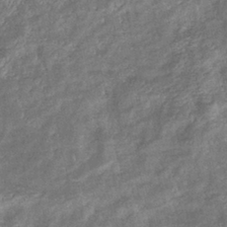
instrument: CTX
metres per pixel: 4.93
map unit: eHb
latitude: -38.7085
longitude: 76.1795
